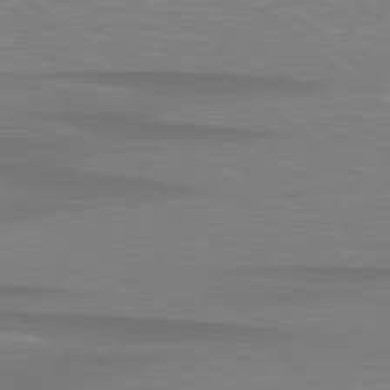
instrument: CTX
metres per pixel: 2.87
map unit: lApd
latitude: 79.0081
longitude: -88.6113
